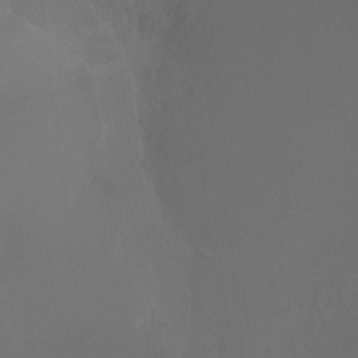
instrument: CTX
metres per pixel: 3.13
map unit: Ht
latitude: -7.8611
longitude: -38.7057
